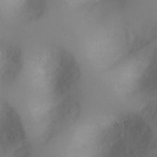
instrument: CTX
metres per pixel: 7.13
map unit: Ht
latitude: -7.0675
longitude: -23.5938
